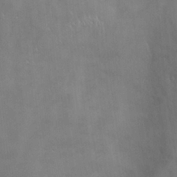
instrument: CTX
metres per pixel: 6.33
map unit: Hve
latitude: -11.5588
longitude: 174.4251
